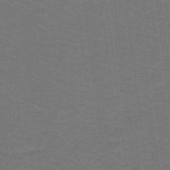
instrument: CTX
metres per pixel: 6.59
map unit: lHb
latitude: -42.4628
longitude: 54.2362
